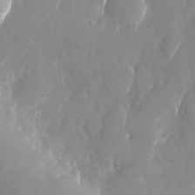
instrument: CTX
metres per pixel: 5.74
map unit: Nhu
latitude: -25.1809
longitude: -70.6490
